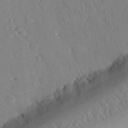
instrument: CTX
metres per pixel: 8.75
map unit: eHh
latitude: 25.4804
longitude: -80.1011
